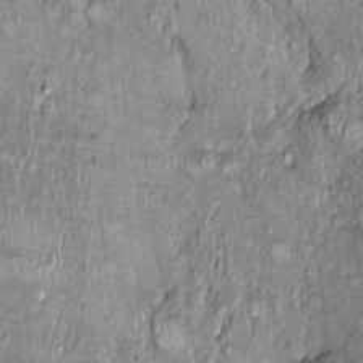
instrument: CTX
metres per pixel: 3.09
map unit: Nhu
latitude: -0.1606
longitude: -14.6302
